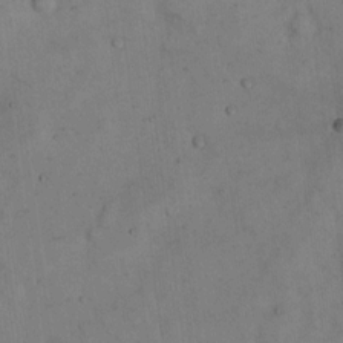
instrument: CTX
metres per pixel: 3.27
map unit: Hto
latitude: 13.6694
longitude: -60.2522
